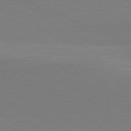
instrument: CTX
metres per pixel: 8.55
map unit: lApd
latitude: 81.9339
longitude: 137.1053
